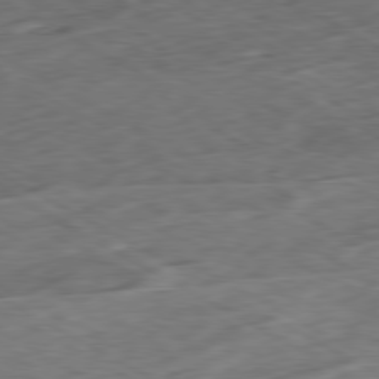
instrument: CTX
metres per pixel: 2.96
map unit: Ap
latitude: -80.4818
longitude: -73.5938
